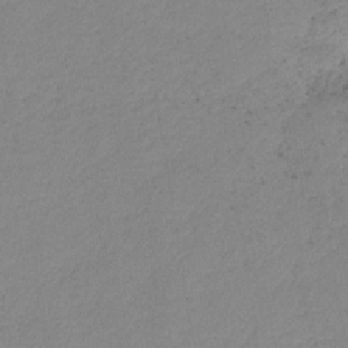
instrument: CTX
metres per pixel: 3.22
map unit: HNb
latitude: -33.7478
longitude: 64.5574
